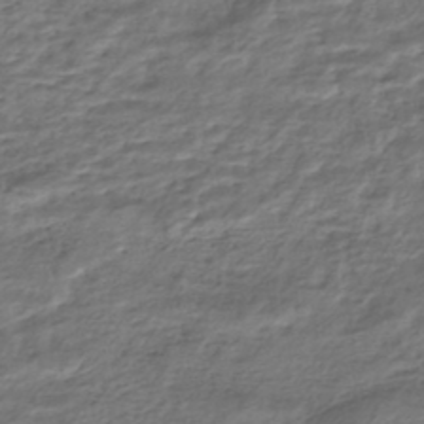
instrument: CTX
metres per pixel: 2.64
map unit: HNhu
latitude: -45.5021
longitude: 101.4265
